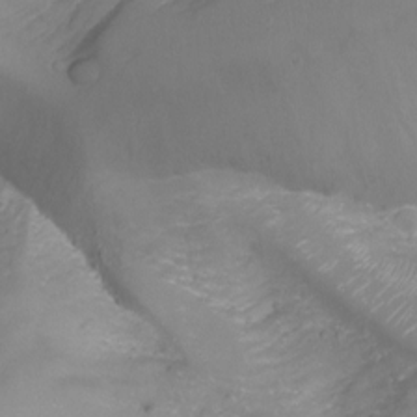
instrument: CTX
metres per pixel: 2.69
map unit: Aa
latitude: -8.0472
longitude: -71.7261
